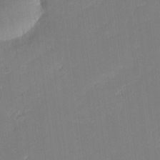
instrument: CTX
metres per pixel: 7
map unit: eHh
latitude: -1.3321
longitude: -83.8961
